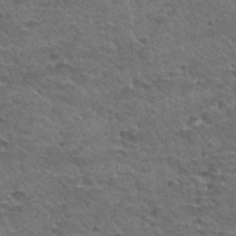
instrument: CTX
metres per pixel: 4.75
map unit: Hto
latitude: 32.4979
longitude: -39.6883
